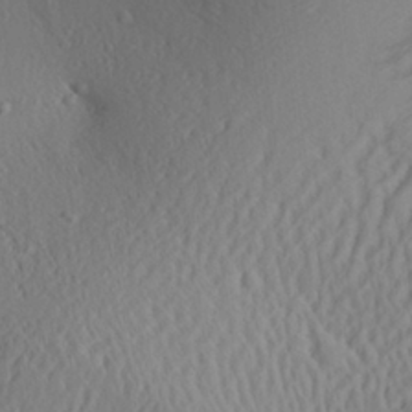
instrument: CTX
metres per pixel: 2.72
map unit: Aa
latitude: 26.7057
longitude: -137.1215
